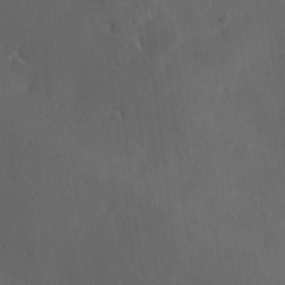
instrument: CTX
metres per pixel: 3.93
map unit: Ave
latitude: 0.1011
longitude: -113.7261
